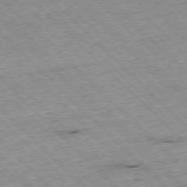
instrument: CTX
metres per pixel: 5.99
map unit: Hpe
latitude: -77.2943
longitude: -15.4049
